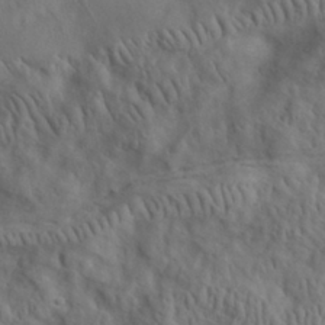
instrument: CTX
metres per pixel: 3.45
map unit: eHh
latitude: 30.0822
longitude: -72.8947
